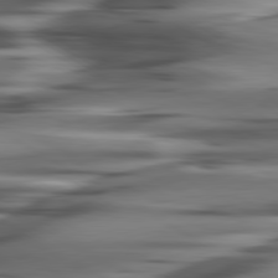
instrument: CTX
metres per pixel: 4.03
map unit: lApd
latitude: 80.4979
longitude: -122.2522
